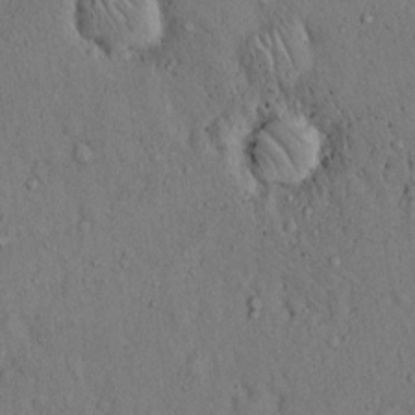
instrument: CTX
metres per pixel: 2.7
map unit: Hto
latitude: 12.9136
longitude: -58.3278
